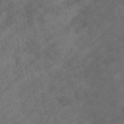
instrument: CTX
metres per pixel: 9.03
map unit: eHb
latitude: -32.4440
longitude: 71.5021
